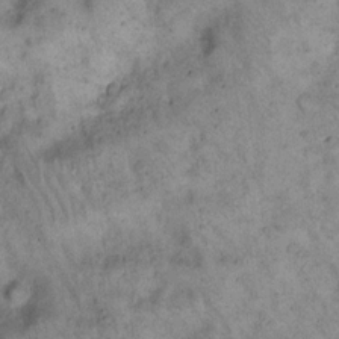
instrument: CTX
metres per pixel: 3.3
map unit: eHh
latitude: 17.1781
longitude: -62.2145
